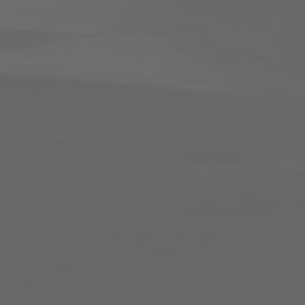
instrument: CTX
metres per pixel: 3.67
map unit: lApd
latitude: 83.0269
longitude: -136.0255
